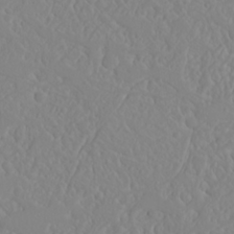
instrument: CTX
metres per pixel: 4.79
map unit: Nhu
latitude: 23.4048
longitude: -64.4979
